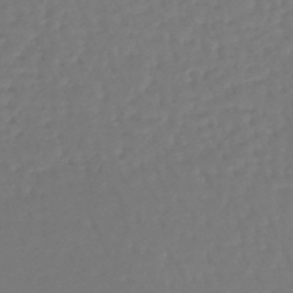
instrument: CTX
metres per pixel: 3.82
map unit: lHb
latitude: -46.8975
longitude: 61.7100
